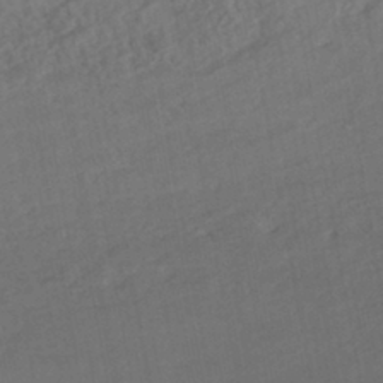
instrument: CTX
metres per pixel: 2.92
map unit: HNhu
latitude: -43.3509
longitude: 101.7099
